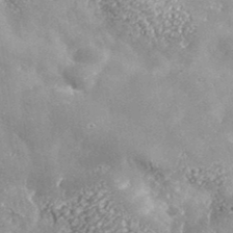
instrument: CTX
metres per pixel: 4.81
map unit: lHvf
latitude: 37.6694
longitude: -87.8583
